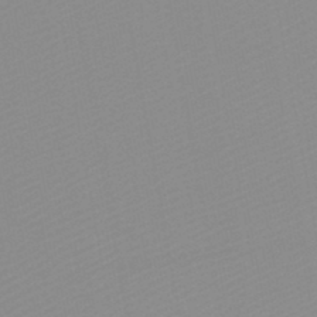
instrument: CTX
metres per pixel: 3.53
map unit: HNb
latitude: -45.3132
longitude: -43.2915
